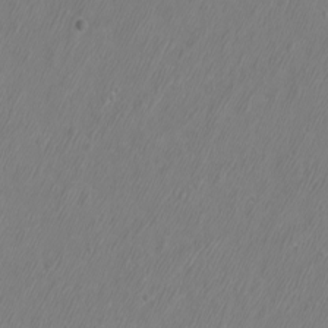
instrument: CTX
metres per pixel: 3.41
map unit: eHh
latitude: -7.1620
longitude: -76.1389
